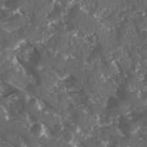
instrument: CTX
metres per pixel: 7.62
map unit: Ave
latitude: 15.7072
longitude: -131.4238
